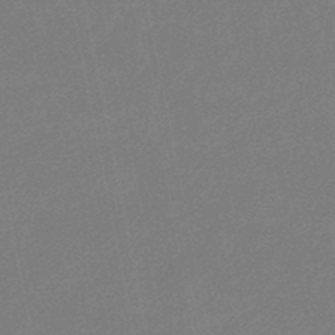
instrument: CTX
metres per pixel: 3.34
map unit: eHb
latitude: -45.0864
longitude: 87.6344
